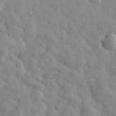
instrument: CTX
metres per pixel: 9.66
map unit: eHh
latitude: 32.0633
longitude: -72.9703
